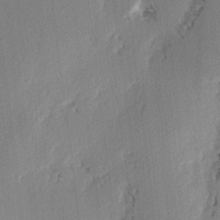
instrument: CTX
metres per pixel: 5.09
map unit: Hve
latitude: 3.1970
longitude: -121.5182
